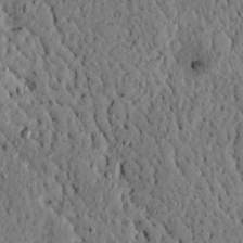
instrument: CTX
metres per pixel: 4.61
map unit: lAvf
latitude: 4.6301
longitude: 166.8786
